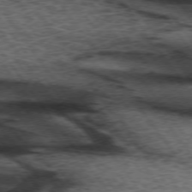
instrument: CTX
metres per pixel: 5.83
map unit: lApd
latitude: 73.5938
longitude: -76.4223
